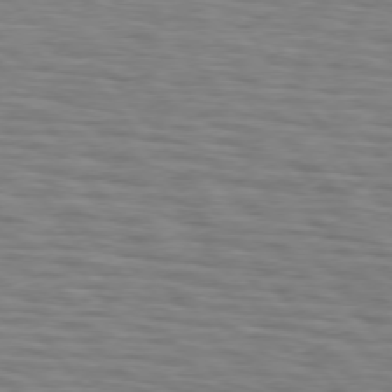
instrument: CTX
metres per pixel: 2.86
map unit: lApd
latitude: 75.8205
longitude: -71.7261
